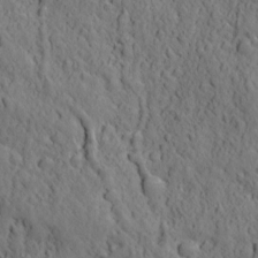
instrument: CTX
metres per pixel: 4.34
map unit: Ave
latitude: 12.2145
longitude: -104.9136
